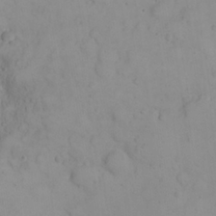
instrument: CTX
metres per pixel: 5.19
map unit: eHh
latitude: 22.8191
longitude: -59.5560
